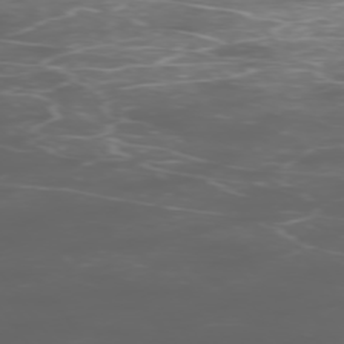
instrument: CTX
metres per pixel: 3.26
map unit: Ap
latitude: -76.2739
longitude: -69.1403
